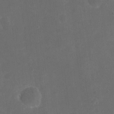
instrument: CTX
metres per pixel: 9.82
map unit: eHh
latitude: 19.8394
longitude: -64.7057
